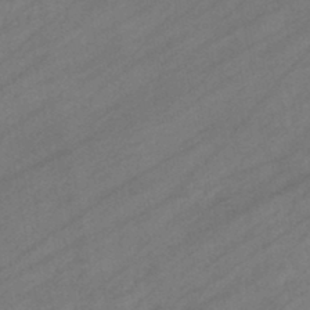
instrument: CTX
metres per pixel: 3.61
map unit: eHb
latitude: -44.6519
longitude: 85.5021
